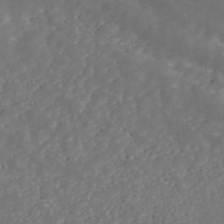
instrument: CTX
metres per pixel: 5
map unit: ANa
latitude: 45.1970
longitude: 28.3684
